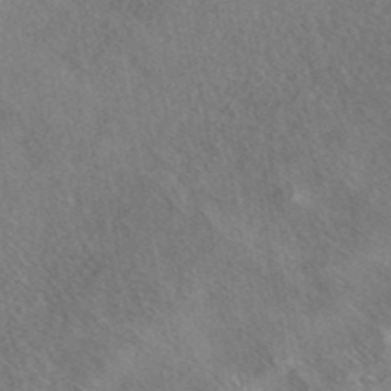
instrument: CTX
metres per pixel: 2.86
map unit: eAb
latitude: 41.1970
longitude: 103.3699
